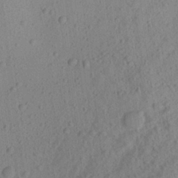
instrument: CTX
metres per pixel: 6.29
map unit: Aa
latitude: 23.3482
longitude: -143.3860
